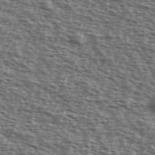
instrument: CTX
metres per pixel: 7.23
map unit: Ave
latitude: 39.6505
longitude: -111.7261
